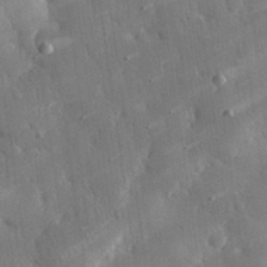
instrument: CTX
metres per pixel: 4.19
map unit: eHh
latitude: 30.6869
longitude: -79.4427
